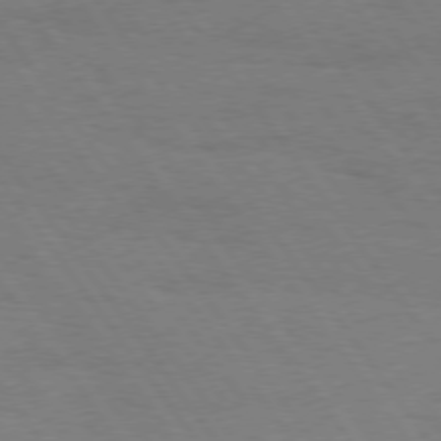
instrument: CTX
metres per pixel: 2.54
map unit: Hpe
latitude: 74.7435
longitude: -141.0269
